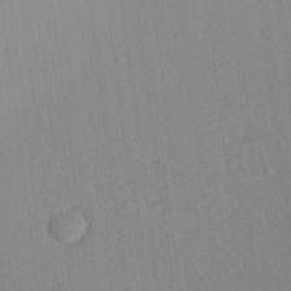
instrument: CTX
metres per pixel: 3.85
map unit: Ave
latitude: 20.9325
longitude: -139.1214
